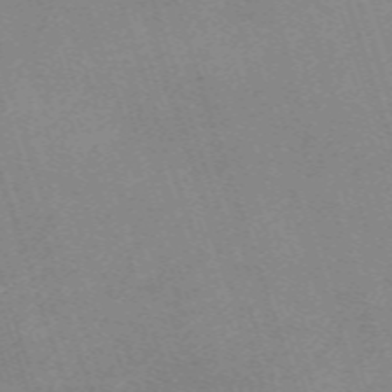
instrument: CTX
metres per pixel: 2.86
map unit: eHh
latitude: -62.9541
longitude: 50.1417
